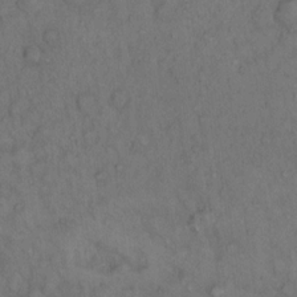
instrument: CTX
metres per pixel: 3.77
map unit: Hto
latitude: 12.6680
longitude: -57.3292
